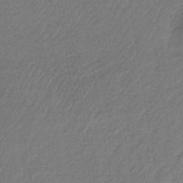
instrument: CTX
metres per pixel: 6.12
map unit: HNb
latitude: -34.1228
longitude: 62.2739
